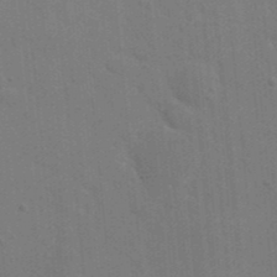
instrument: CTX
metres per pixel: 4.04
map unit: eHh
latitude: 19.4048
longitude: -63.9528
